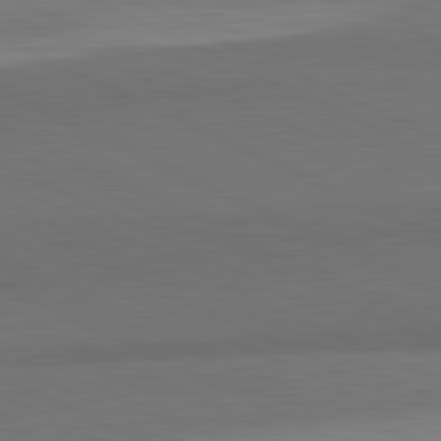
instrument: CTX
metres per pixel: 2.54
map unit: lApd
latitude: 82.1955
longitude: 158.5384
